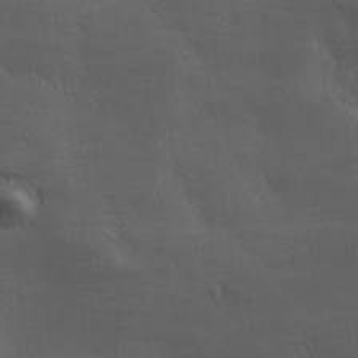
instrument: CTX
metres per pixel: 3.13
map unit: lAa
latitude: -6.8786
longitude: -121.8206
